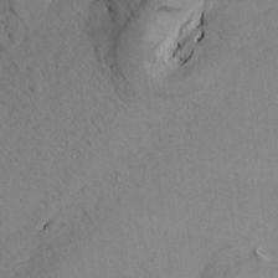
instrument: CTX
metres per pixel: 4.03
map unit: Aa
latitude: 17.1025
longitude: -144.0822
